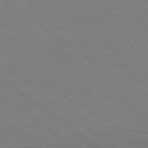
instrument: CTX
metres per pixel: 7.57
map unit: Ap
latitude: -79.1998
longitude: -83.7071
